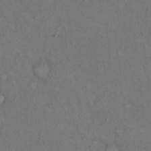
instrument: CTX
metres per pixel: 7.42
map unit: Hto
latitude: 15.9339
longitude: -61.9150
